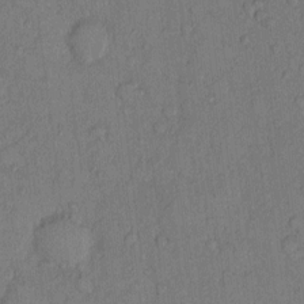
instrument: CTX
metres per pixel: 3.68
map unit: Hto
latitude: 10.3656
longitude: -58.4223
